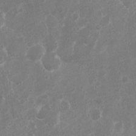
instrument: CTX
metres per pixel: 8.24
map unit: Nhu
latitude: 5.2348
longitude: -16.9514
